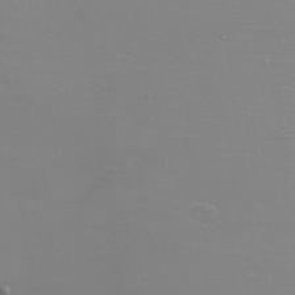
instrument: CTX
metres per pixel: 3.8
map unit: eHh
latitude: -6.3873
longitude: -79.3293
